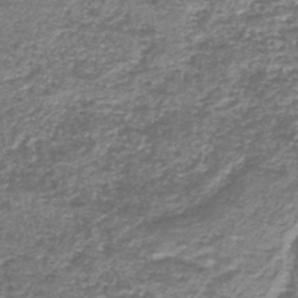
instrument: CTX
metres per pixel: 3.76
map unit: HNb
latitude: -44.3117
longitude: 50.1039
